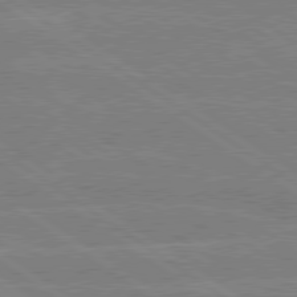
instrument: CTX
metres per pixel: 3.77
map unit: lApd
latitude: 79.3482
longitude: -132.5924
